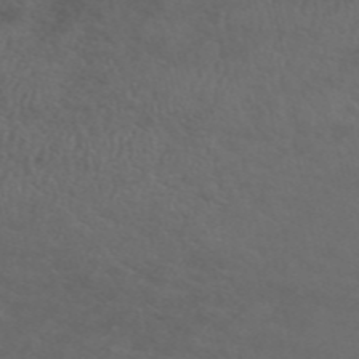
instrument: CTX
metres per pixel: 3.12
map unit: ANa
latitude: 50.0822
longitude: -71.5938
